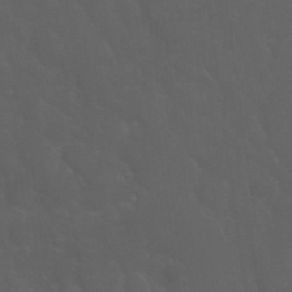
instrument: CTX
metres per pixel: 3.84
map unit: Nhu
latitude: 23.6316
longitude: -62.1011
